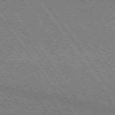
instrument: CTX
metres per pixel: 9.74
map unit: lApd
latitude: 74.9703
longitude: -80.7624
